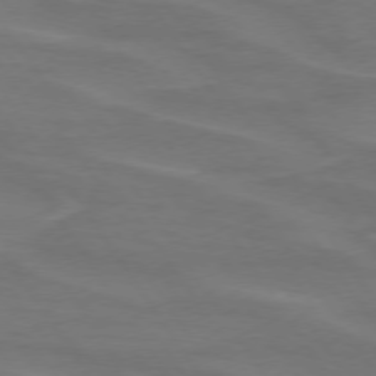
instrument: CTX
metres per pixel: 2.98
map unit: lApd
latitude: 74.3656
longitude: -61.5749
